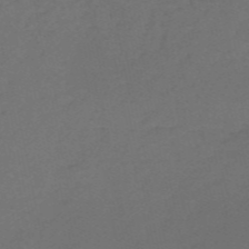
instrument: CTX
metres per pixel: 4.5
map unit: HNb
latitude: -55.5210
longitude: -44.3278
